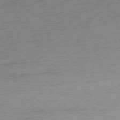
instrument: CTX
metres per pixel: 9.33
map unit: Ap
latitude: -77.2376
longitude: -91.5182
